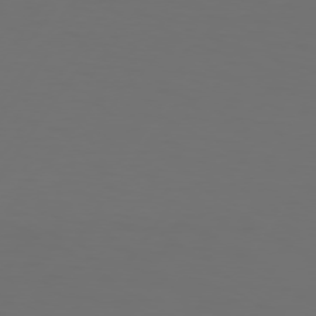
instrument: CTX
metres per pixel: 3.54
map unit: Hpe
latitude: 74.3278
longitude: -130.4790
